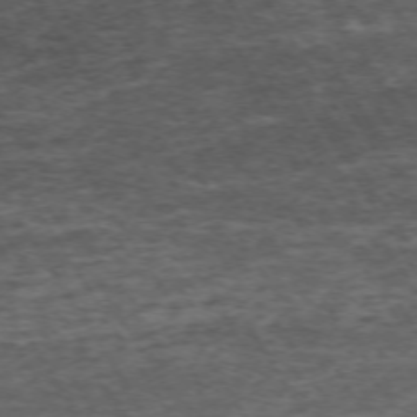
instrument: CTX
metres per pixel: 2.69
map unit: Hpe
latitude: -71.7856
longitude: 14.0661
